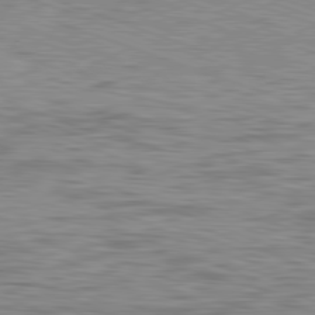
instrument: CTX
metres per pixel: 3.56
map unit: Ap
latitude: -82.0850
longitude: -73.1970
